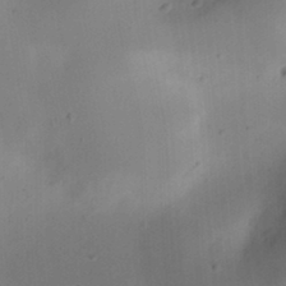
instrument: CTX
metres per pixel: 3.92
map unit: eHh
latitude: 23.6127
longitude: -70.8002
